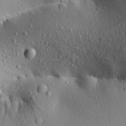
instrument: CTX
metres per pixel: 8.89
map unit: Aa
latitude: 31.2159
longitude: -134.8191
